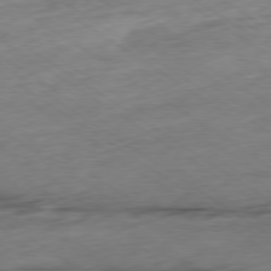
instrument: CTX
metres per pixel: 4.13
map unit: Hpe
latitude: -79.0864
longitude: -16.6491
